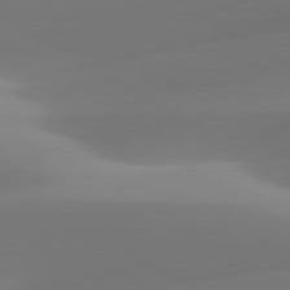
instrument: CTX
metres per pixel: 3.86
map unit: lApd
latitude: 79.9906
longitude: -92.9135
